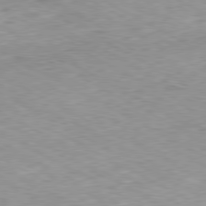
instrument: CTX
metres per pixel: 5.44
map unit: Ap
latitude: -80.6141
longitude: -47.9339
